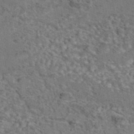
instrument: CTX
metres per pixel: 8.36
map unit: eAb
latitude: 43.3671
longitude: 104.0850
